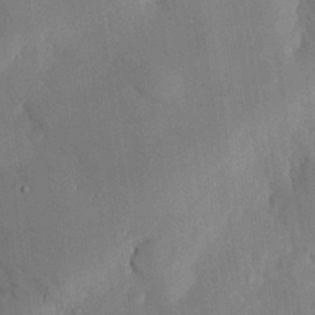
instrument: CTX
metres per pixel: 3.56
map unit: eHh
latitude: 27.2159
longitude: -80.1011
